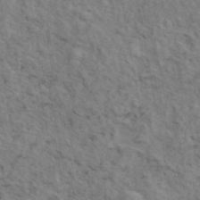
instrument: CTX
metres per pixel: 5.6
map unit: eAb
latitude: 44.9891
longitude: 113.1809
